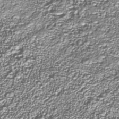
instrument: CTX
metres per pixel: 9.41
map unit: Nhu
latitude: -38.9920
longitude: -83.9150
